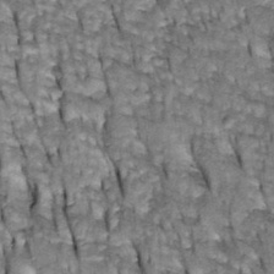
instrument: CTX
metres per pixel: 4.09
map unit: Htu
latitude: -3.0486
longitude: 150.5006
